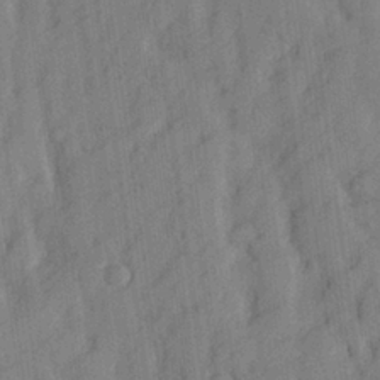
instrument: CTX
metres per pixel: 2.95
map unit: lHvf
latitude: 24.2711
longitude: 142.9730
